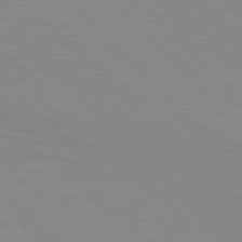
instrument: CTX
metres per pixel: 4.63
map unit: Hpe
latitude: 77.5749
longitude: -160.5168
